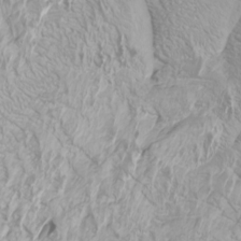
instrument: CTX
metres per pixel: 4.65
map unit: Htu
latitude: -6.4818
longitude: -71.8583
